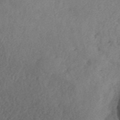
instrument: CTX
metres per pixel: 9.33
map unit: ANa
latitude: 42.2523
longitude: 51.8044
